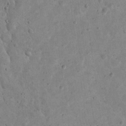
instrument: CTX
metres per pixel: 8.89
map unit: eHh
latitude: 21.9150
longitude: -66.6301
